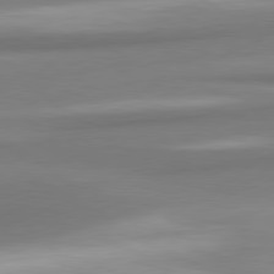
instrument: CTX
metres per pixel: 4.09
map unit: lApd
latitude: 80.2711
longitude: 178.1417
